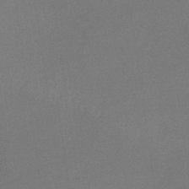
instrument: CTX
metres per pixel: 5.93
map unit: lHb
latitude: -35.1431
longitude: 68.2172
